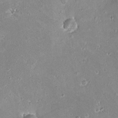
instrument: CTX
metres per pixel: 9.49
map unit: eHh
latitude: -8.5385
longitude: -69.9906
